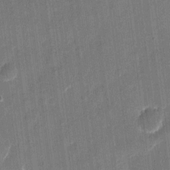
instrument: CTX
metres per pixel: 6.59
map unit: eHh
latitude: 10.8191
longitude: -70.4790
